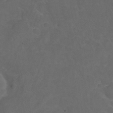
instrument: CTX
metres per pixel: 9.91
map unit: Nhu
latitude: 29.6694
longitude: -51.3292
